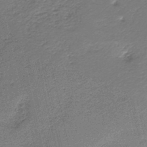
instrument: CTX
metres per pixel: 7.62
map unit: HNb
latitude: -39.8045
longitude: 50.2361
